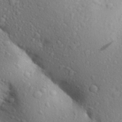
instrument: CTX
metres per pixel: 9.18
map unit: Aa
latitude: 27.9906
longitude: -148.8002
